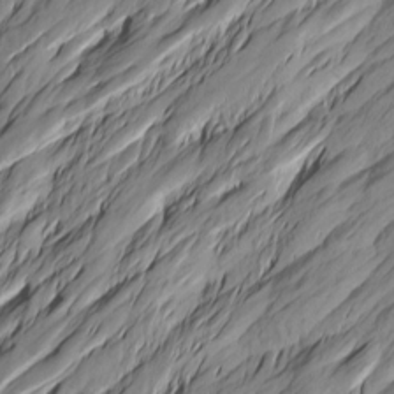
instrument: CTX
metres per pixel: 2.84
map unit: Htu
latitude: -0.5763
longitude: -174.9136
